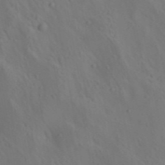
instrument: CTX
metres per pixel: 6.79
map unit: lAa
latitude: 22.4412
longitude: -138.4223
